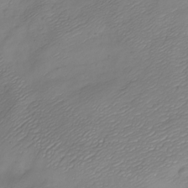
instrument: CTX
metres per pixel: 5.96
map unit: Nve
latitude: -21.7288
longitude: 107.0487
